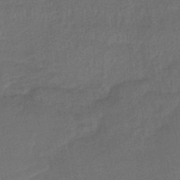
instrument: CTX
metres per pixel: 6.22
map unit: lHb
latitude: -38.2362
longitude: 69.3509
